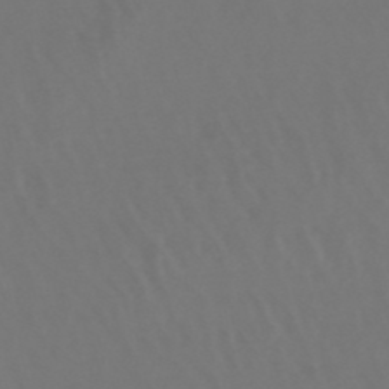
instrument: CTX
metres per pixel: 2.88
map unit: lHb
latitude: -47.9367
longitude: 72.4818
